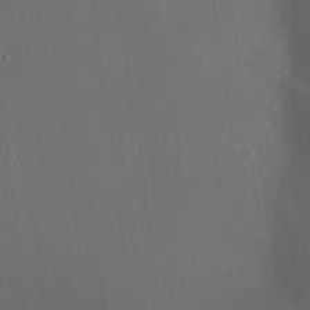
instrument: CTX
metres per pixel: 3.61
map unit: Nhu
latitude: -23.8612
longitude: -72.8191
